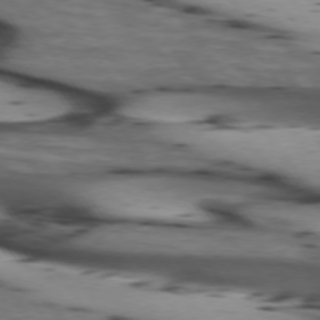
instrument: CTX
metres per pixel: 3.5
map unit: lApd
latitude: 74.2523
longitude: -65.0269
